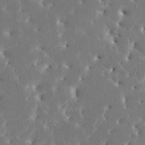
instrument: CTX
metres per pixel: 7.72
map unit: HNhu
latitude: 6.5168
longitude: -5.0080
